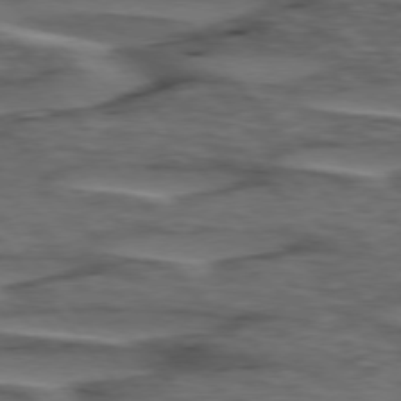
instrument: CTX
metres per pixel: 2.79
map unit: lApd
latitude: 75.8961
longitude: -70.6490
